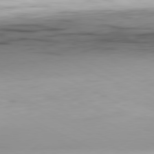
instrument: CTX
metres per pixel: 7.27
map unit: Hpe
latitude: -81.1431
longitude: 16.5952
